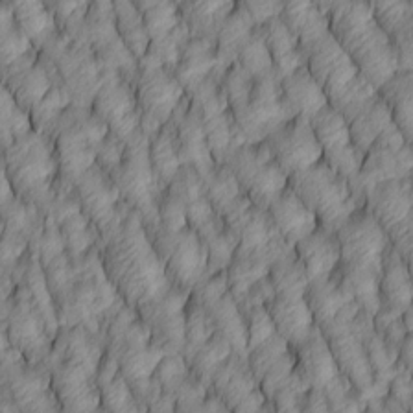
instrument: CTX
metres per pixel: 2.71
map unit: lAa
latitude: 5.1025
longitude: -116.1956
